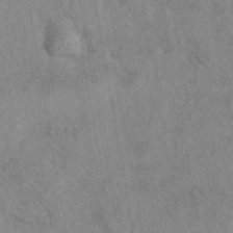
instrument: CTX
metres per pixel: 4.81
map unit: eAb
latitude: 41.9717
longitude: 109.6344
